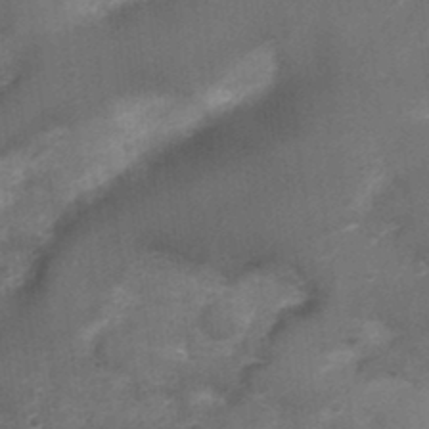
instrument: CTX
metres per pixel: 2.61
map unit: Nhu
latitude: 3.8394
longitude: -18.1955
